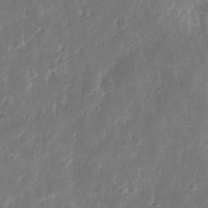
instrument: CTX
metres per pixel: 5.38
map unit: eHh
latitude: 10.7624
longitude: -72.5357
